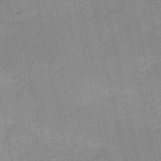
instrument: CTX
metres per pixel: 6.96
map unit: HNb
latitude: -52.5006
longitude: -41.2914
